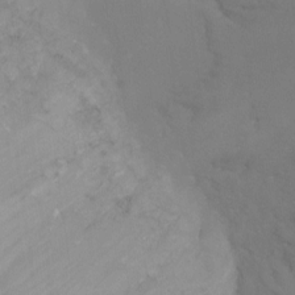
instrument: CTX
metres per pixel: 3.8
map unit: Ht
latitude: -8.2739
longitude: -34.1766
